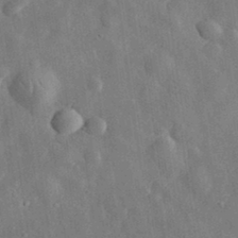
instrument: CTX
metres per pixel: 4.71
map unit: eHh
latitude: 32.3656
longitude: -77.6882
